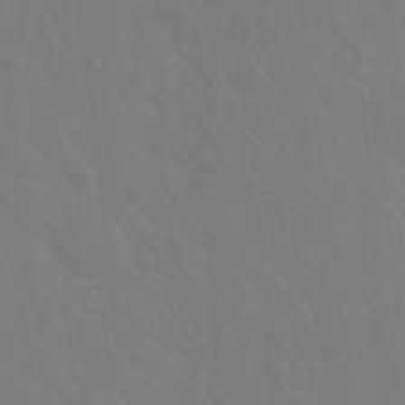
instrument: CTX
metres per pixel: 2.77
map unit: Hto
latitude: 18.6679
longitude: -39.7450
